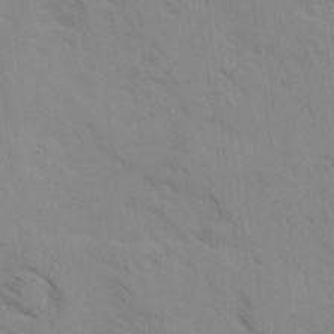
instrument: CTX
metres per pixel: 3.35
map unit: Ave
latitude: -1.3510
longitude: -111.5938
